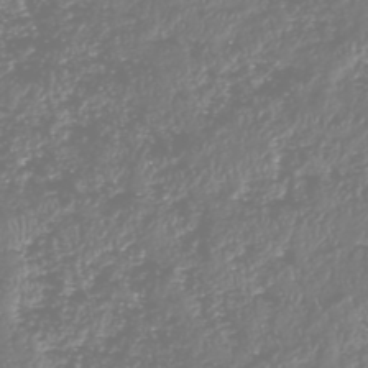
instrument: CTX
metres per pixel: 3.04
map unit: HNhu
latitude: -47.2565
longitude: 29.1620
